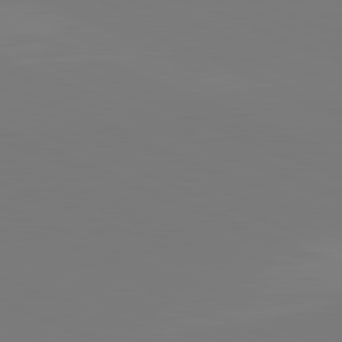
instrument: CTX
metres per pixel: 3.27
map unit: lApd
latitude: 82.1011
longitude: 147.5588
